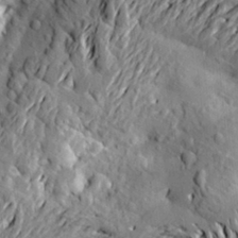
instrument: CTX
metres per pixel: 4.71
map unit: Aa
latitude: 21.6694
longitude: -150.4601
